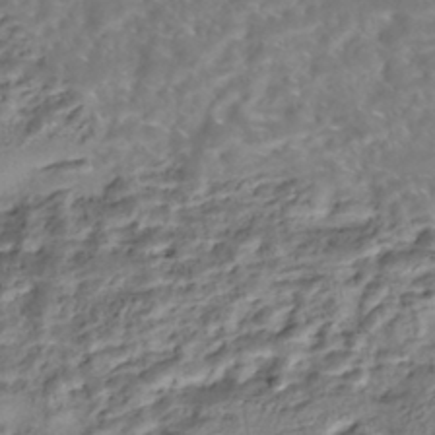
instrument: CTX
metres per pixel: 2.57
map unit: Nhe
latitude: -46.2550
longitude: 153.5210
